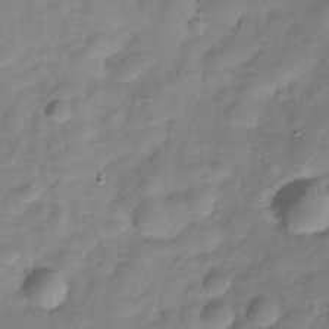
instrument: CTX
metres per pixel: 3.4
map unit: Hve
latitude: -29.4266
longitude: 93.9556
